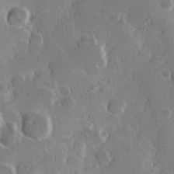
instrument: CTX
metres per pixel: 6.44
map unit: Hve
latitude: 23.5938
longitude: 146.7652
